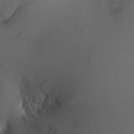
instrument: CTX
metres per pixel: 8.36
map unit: HNhu
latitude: 13.7639
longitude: 12.9353
